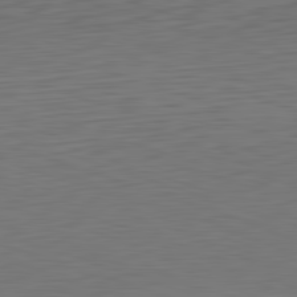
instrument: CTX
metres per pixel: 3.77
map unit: Hpe
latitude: -82.5196
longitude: 11.0298
